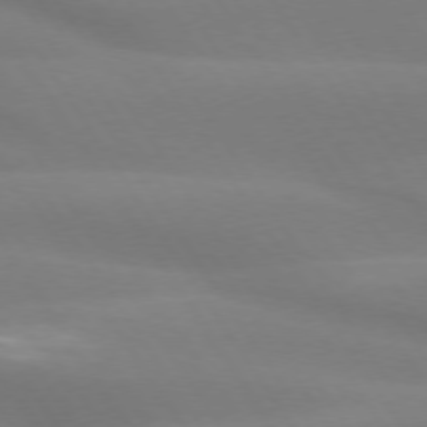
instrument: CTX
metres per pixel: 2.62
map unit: lApd
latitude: 73.9528
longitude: -49.3104
